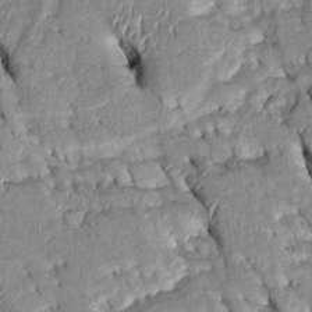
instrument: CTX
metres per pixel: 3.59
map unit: Htu
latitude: -0.1417
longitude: 149.6533
